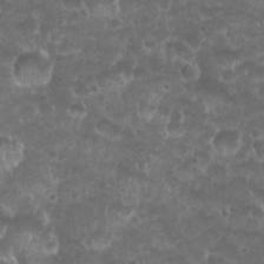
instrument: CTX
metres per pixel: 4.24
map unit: Nhu
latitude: 26.6491
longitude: -52.4790
